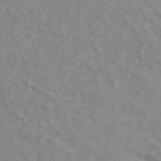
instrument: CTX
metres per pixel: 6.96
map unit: ANa
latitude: 46.8002
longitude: 26.5006
